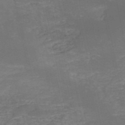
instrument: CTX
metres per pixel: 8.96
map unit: HNb
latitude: -52.4440
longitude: -38.3467
